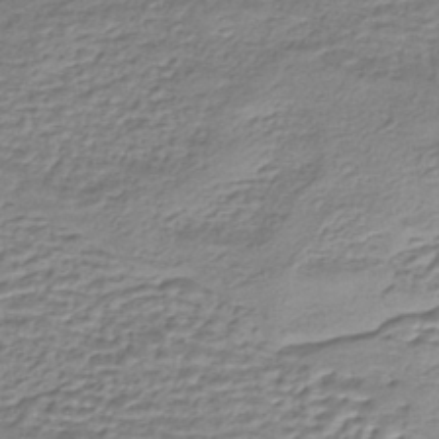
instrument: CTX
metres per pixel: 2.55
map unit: eHh
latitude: -43.6343
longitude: 120.2550
